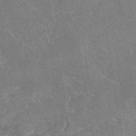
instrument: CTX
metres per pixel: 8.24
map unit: eAb
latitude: 47.4238
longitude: 102.8219
